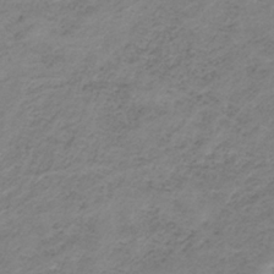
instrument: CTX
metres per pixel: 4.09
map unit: HNb
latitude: -33.5966
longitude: 57.9178
